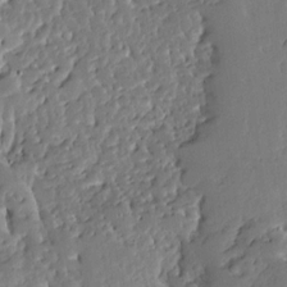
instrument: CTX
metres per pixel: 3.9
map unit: Ave
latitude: 12.8758
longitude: -135.9150
